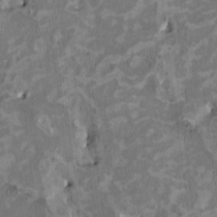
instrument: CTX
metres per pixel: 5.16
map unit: HNhu
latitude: 2.3656
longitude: -3.9717
